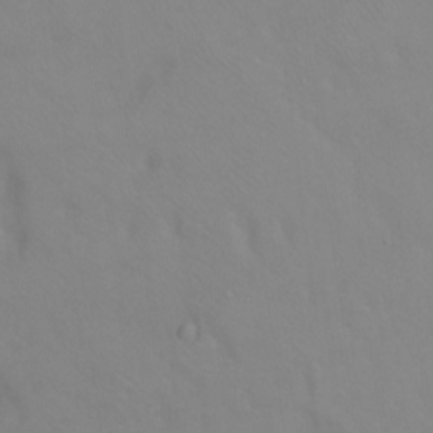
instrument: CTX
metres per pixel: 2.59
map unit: Ht
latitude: -0.3873
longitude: -32.8569
